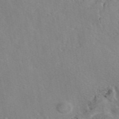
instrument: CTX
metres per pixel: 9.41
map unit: eAb
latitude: 46.0255
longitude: 110.7085
